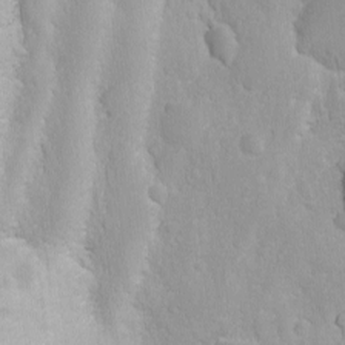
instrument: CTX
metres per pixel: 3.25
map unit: Ave
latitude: -10.8786
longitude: -120.5546
